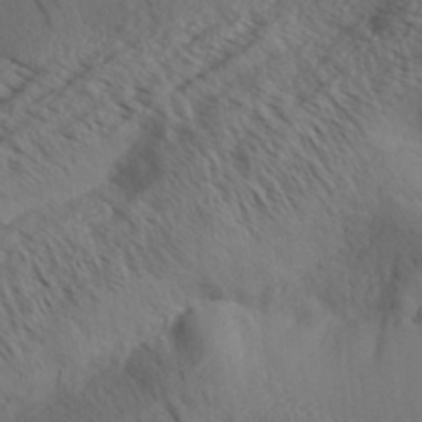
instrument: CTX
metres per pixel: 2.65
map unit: Aa
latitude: 32.4412
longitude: -140.6679
